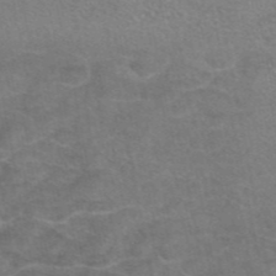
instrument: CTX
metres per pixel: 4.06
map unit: eAb
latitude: 45.9717
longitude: 101.9367
